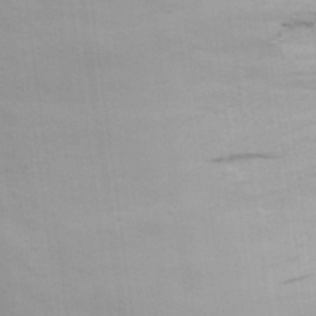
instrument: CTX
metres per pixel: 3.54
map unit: eHh
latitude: 28.4412
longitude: -75.3293
